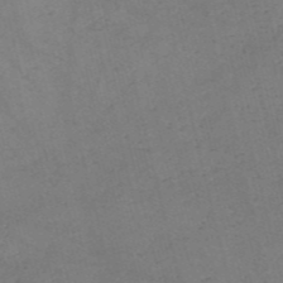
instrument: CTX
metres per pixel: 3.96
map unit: eHh
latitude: -55.2376
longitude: -89.3293
